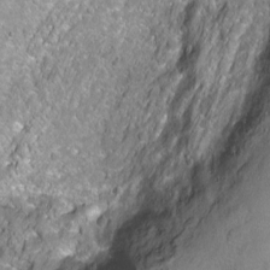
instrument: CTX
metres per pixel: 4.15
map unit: Ht
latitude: -6.7085
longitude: -36.1578
